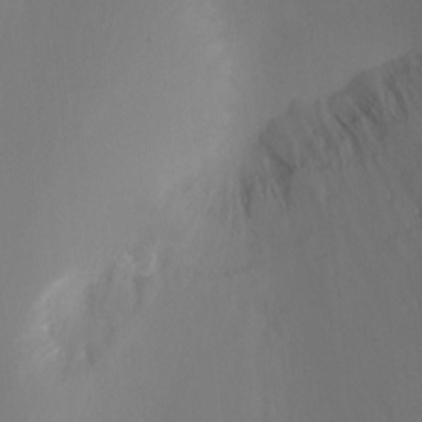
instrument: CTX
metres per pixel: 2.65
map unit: Ht
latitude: -9.1620
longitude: -46.0255
